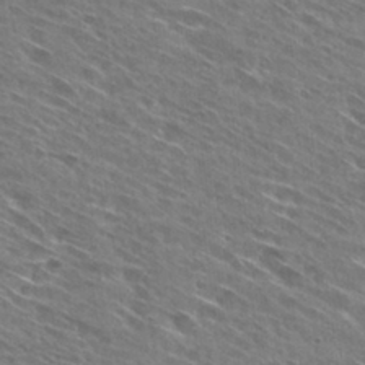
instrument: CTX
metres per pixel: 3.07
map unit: Hto
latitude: 29.4048
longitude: -44.5734
